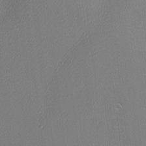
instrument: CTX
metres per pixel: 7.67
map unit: Nhu
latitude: 0.3278
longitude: -78.4979
